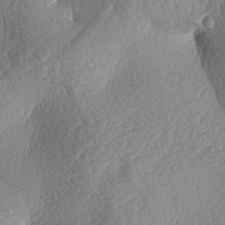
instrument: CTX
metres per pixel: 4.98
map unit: lAa
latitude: -3.1809
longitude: -128.1767
